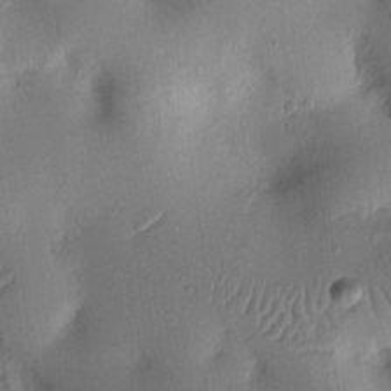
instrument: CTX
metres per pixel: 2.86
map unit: Nhu
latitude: 14.5168
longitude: -78.4601
